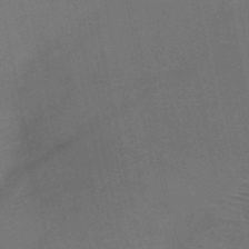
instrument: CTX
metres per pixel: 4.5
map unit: HNb
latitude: -50.9731
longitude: -42.2712
